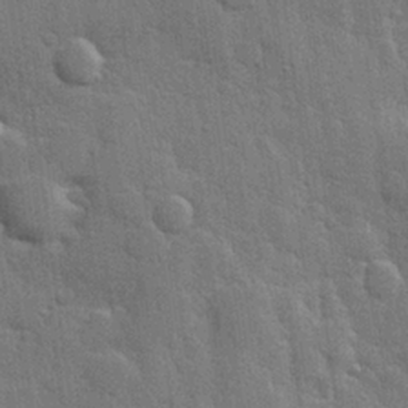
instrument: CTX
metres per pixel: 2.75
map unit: Hve
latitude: 25.9717
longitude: 149.6533
